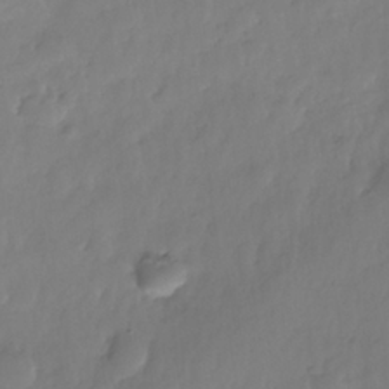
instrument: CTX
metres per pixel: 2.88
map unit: Nhe
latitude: -36.8219
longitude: -178.8947
